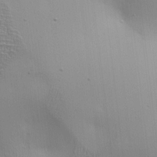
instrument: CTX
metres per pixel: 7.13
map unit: lAa
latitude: 5.7450
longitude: -113.0080
